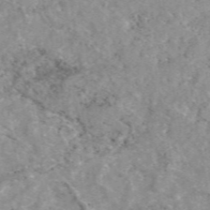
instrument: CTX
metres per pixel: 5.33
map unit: eAb
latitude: 48.7435
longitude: 110.8974
